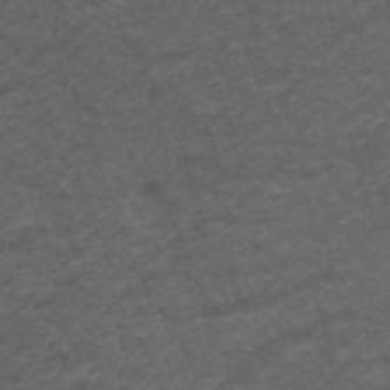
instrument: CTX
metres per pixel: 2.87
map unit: ANa
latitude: 42.6113
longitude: 27.9745
